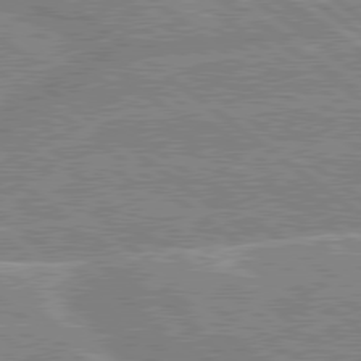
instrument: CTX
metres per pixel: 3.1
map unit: lApd
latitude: 79.3482
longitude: -156.3845
